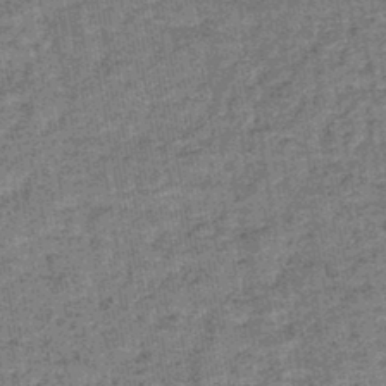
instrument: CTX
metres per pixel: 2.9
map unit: lHb
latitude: -44.1417
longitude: 74.1039
